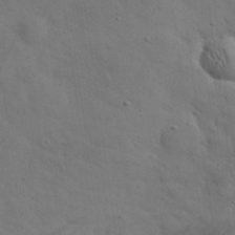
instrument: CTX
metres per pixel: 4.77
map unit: eHh
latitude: 30.3845
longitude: -69.9717
